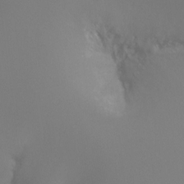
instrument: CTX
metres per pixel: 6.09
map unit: Nhu
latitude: -16.5007
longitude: -48.0255
